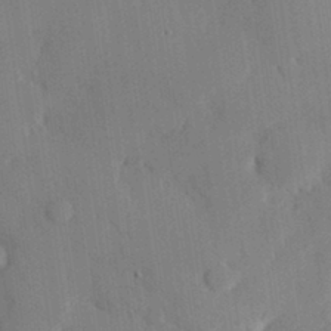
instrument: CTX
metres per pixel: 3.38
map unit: eHh
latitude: 27.4427
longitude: -79.8961
